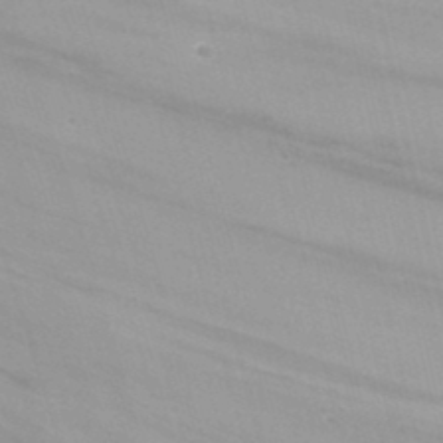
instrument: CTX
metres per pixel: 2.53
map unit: Nhu
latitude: -12.2929
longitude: -73.0270
